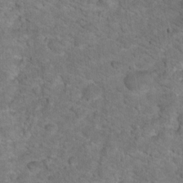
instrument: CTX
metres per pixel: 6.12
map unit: Hto
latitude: 17.3482
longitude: -38.1956
